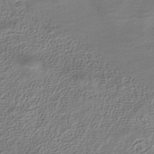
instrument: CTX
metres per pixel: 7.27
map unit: HNhu
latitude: -40.8219
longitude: 100.3117
